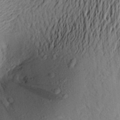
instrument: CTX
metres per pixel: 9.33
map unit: Aa
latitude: 23.5749
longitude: -149.7639
